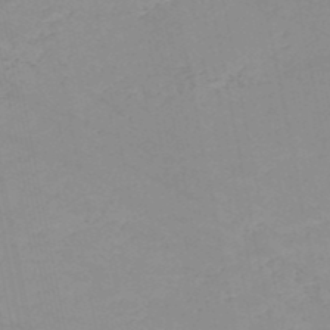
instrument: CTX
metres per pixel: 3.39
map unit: HNb
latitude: -51.1809
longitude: -53.1781
